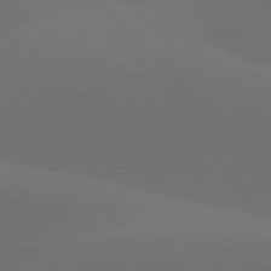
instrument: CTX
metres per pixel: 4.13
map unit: lApd
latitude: 77.7449
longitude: -52.7813
